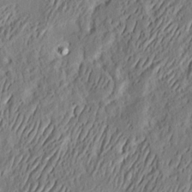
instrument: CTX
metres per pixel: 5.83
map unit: eHh
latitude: 3.6505
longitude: -77.8961
